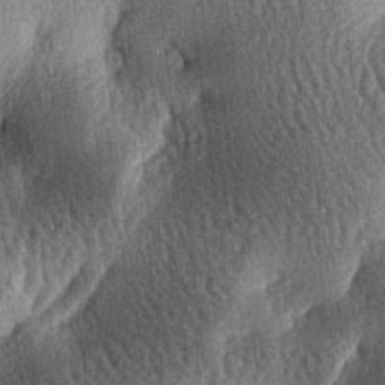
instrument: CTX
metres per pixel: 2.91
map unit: lAa
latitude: -7.1620
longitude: -127.7072
